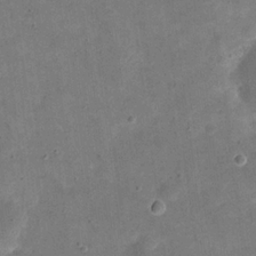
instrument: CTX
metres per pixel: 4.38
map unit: eHh
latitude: 20.5357
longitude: -65.2348
